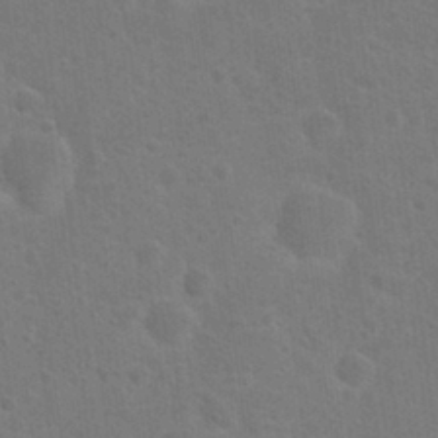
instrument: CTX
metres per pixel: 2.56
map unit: Hto
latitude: 22.8569
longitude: -47.7639
